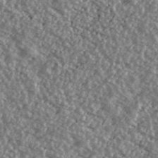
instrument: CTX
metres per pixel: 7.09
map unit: Ave
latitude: 40.2144
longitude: -111.5749
